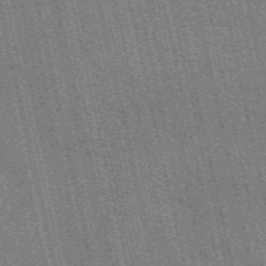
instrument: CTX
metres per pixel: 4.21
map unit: eAb
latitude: 51.0458
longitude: 110.2739
